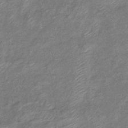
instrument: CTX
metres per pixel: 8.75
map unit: eHb
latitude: -39.6155
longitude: 80.2173
